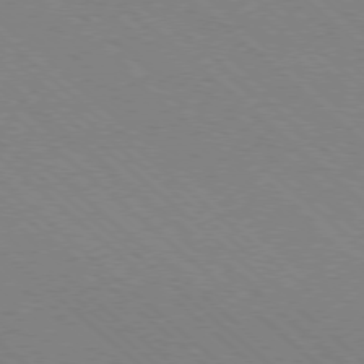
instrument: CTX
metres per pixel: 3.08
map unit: Ap
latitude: -78.3117
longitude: -65.8394
